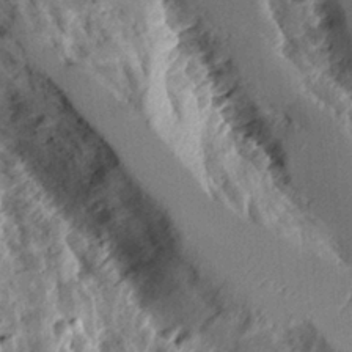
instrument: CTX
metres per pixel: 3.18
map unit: Aa
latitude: 10.9325
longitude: -126.2145
